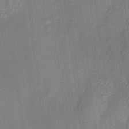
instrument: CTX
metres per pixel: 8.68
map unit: HNhu
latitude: 12.1578
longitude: 9.6911
